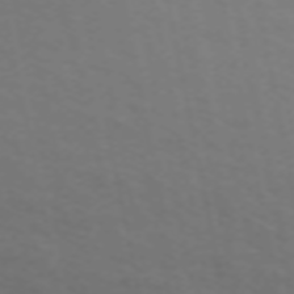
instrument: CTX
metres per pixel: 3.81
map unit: ANa
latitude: 49.9150
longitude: -74.7057
